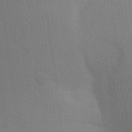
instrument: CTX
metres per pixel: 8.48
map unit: Aa
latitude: 22.6868
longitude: -145.1025
